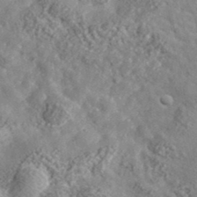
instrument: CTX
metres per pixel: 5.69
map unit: lHvf
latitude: 37.4238
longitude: -87.6883
